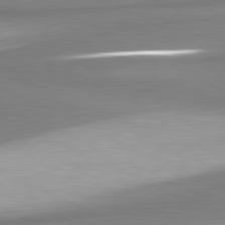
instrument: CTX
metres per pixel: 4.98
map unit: lApd
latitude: 81.4426
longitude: 166.6707
